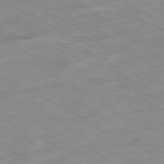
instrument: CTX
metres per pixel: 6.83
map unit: Ap
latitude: -79.2942
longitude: -68.6113
